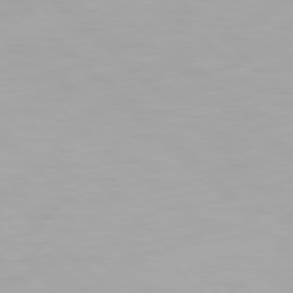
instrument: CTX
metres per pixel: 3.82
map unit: Hpe
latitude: 77.1970
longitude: -173.3670
